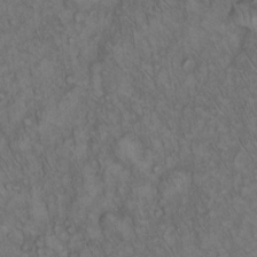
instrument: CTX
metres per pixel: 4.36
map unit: Hto
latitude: 15.6505
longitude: -56.9702
